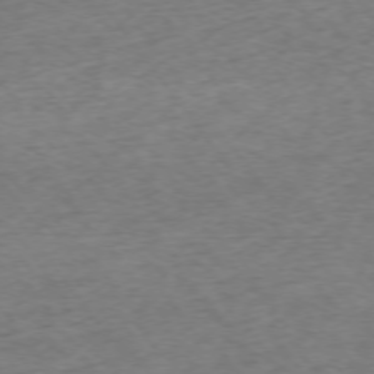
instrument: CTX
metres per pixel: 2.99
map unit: Ap
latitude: -74.6708
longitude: -79.4238
